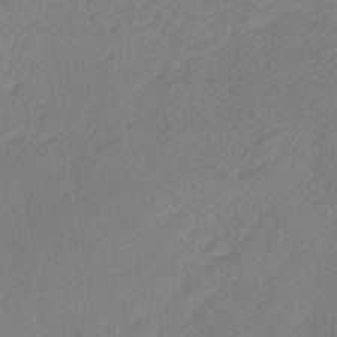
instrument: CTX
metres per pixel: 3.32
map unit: eHb
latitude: -30.4062
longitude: 64.5952
